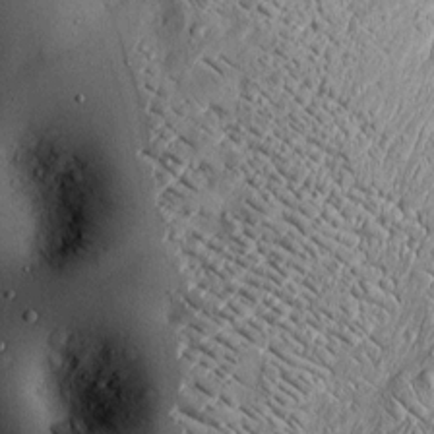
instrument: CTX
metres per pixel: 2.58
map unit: Htu
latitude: -4.3873
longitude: 157.2565
